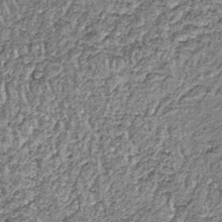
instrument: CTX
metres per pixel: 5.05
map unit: lHb
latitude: -38.9352
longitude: 65.1809
